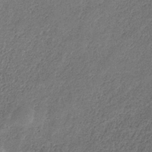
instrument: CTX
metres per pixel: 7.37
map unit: HNb
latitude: -32.4440
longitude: 59.3887
